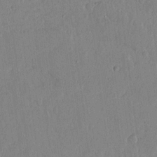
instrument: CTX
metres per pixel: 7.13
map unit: lHvf
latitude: 17.8394
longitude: -116.3467
